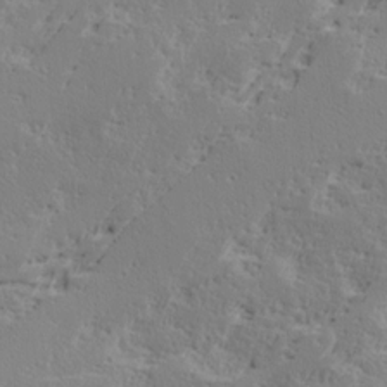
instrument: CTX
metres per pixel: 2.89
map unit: Ave
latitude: 16.5357
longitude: -137.8773
